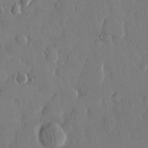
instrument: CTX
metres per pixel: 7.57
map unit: eHh
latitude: 14.1767
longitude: -70.1578
